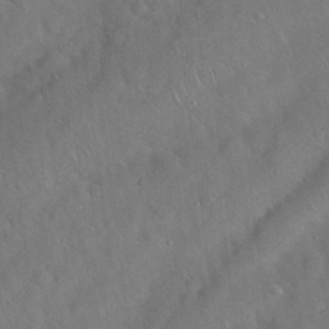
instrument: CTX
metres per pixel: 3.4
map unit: Hto
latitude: 19.6127
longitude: -53.6316
